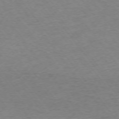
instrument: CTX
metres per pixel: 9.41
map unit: Ap
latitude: -74.8408
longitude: -78.8947
